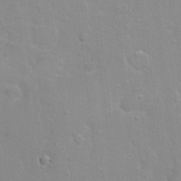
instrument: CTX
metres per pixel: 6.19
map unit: Nhu
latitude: 1.3670
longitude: -16.6868
